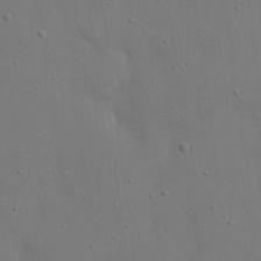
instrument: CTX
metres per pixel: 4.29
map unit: eHh
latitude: 17.5749
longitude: -71.7449
